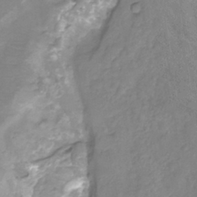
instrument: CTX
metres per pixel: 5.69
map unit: Nhu
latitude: -11.6344
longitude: -22.6490
